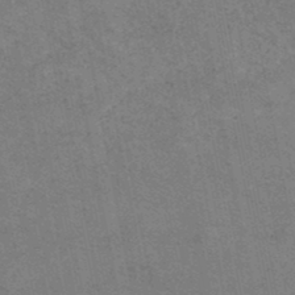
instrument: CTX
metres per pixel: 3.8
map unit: HNhu
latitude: -47.4265
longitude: 27.8611
